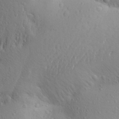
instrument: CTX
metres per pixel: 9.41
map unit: Aa
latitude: 27.7072
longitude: -148.5168
